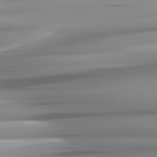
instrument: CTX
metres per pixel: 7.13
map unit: lApd
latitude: 81.8016
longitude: -141.8772
